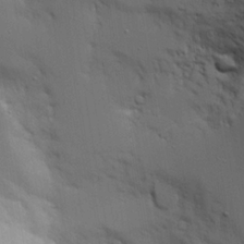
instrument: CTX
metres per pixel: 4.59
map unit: Aa
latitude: 19.3670
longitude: -125.6505
